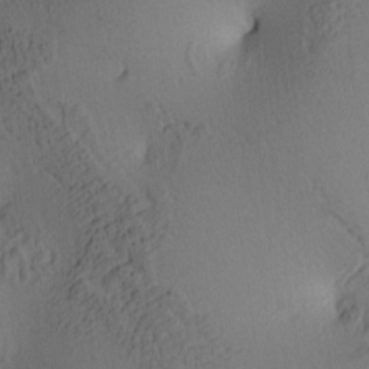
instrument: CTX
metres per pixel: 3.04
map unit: lAa
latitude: 4.0822
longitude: -114.9891
